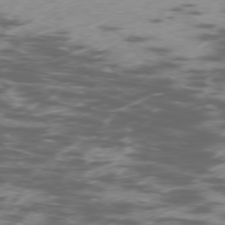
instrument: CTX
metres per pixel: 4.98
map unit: Ap
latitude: -76.9731
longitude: -68.7813
